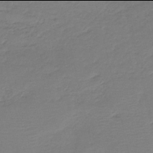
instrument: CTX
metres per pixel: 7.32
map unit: HNb
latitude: -42.0094
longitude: 50.4818
